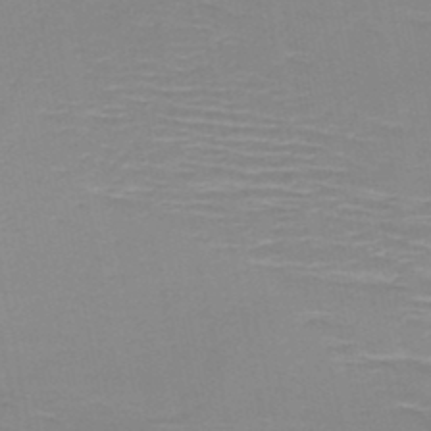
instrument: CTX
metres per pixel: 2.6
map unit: HNb
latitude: -48.3873
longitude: -47.4805
